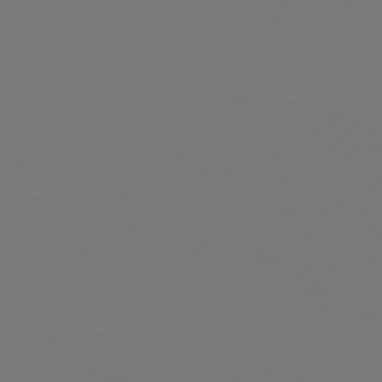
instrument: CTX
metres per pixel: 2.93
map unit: Hpe
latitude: 76.0822
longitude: -131.2348
